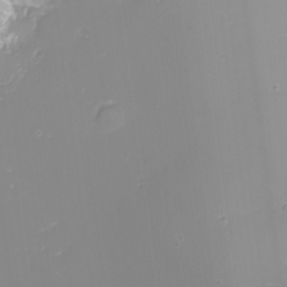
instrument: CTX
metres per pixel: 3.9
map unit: Nhu
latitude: -8.7463
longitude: -82.4034
